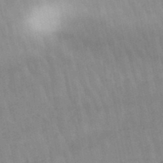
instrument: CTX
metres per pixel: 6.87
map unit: lHb
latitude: -48.1039
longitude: 75.4455
